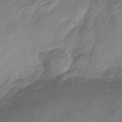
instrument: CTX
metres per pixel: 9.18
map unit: Nhu
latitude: -24.1417
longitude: -56.9513
